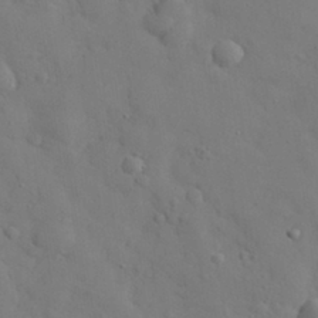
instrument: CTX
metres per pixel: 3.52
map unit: eHh
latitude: 29.7827
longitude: -73.1215
